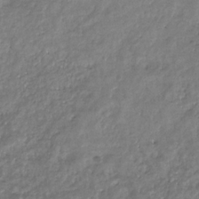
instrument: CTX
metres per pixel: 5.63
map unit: eHb
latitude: -29.7289
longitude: 69.3698
